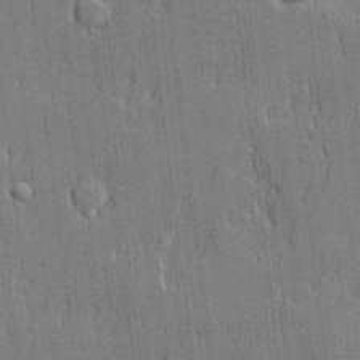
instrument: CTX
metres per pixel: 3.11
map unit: lHvf
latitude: 21.3671
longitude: 143.6532
